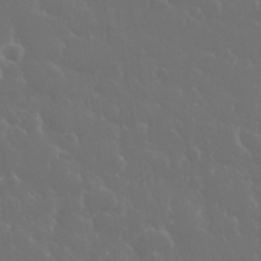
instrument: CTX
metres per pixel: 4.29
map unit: eHh
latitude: 33.4049
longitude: -60.7246
